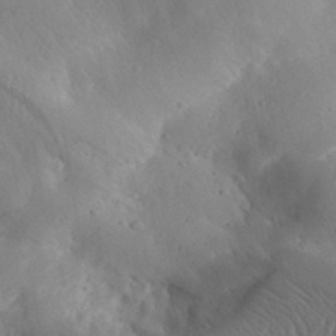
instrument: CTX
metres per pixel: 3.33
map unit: Aa
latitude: 31.0459
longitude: -143.9528
